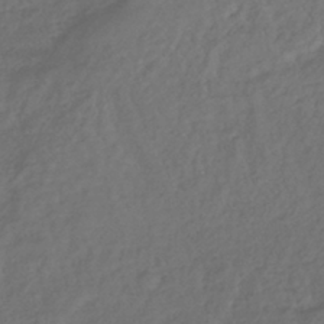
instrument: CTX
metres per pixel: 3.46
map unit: lHb
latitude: -39.9556
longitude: 70.7652
